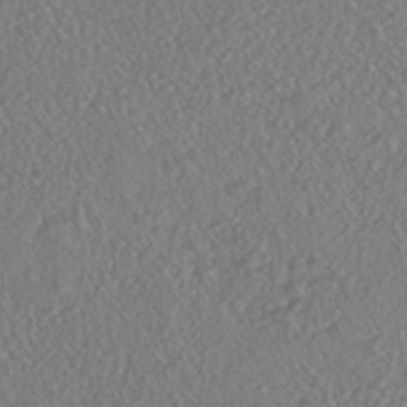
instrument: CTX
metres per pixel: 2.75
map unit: HNhu
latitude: -46.5007
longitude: 104.1605
